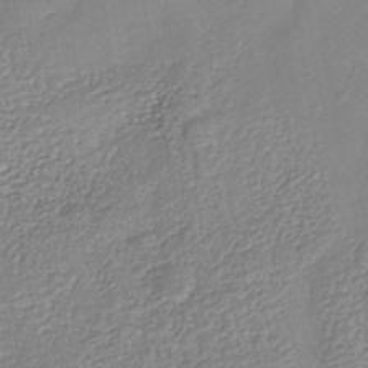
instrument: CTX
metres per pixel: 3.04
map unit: Nhe
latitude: -41.3887
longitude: -110.5735
